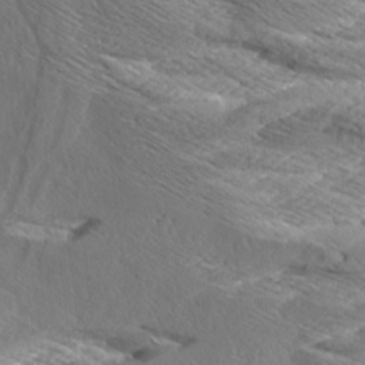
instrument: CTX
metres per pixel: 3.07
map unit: Aa
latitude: 8.7435
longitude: -135.0269
